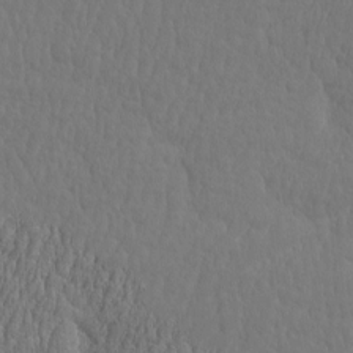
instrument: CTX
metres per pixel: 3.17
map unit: eHh
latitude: -3.0297
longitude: 15.0298
